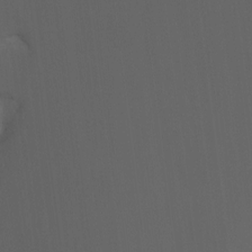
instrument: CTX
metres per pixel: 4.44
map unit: Nhu
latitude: -15.4833
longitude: -57.7260
